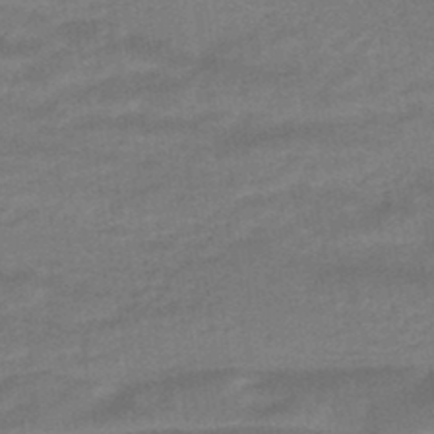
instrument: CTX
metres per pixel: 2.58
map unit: HNhu
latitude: -45.6911
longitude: 90.9164
